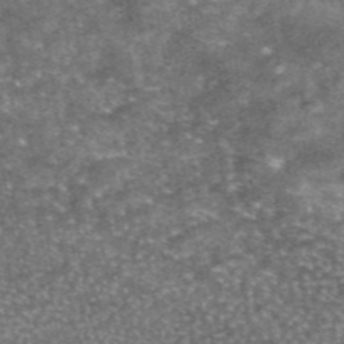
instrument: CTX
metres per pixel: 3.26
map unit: eAb
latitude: 46.1200
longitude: 123.6911
